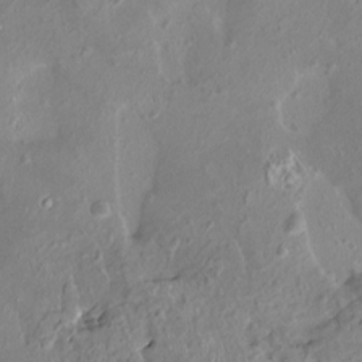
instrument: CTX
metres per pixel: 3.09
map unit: HNhu
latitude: 3.8205
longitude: 6.1228
